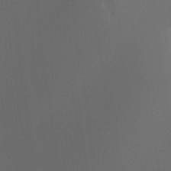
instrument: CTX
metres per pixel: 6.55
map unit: Htu
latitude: -7.6722
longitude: -48.4979
